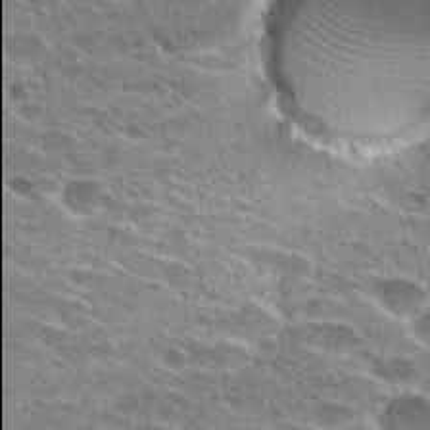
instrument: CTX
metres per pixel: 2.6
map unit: Hto
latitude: 27.8395
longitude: -45.9906
